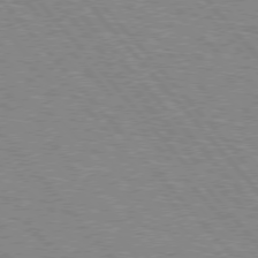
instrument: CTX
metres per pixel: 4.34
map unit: lApd
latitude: 75.6505
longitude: -75.5182
